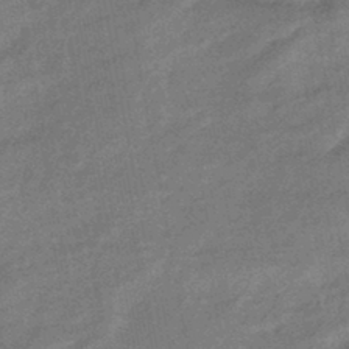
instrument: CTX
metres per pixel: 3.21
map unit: eHb
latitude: -43.2942
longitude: 84.5573
